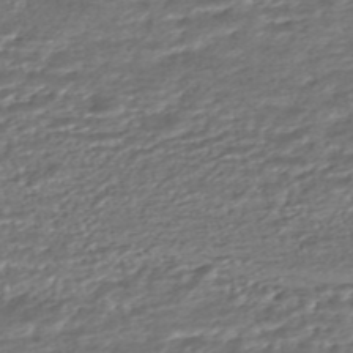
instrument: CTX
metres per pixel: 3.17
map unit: HNhu
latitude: -45.4265
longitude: 104.4251
